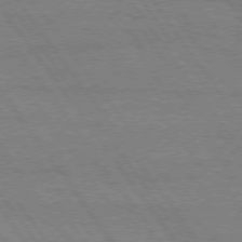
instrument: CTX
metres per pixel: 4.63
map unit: Hpe
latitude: 75.0836
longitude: -144.4034
